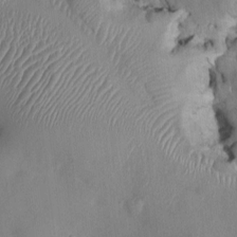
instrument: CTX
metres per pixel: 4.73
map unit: HNhu
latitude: 4.2145
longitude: -4.8002
